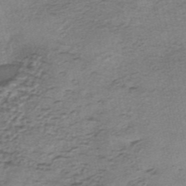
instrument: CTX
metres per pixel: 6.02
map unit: eHh
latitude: -42.8596
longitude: 120.2550
